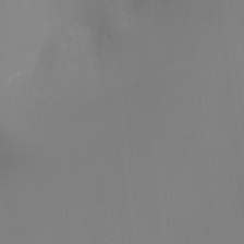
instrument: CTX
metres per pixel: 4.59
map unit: Hto
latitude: -8.7652
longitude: -45.8205
